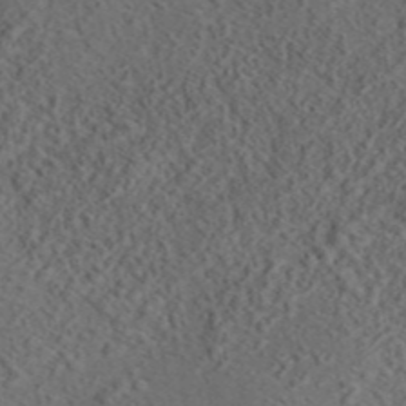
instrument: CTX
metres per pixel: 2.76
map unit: eAb
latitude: 43.9528
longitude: 116.4817
